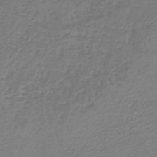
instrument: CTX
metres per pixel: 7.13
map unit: lHb
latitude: -46.6707
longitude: 63.5399
